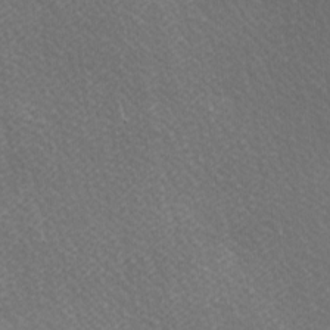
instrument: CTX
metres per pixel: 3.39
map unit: lAa
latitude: -5.6344
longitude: -121.6505
